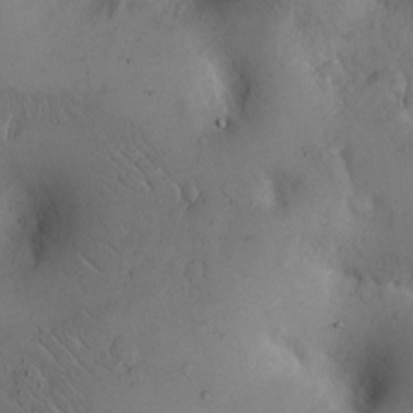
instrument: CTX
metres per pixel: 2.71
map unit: Hto
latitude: 9.1970
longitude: -57.4426
